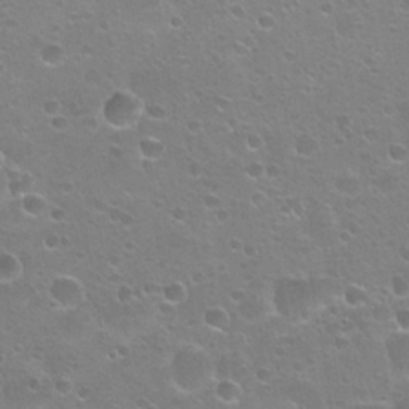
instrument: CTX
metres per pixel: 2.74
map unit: Hto
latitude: 24.2333
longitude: -51.4804
